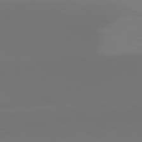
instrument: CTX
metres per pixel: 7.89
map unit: lApd
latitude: 81.7450
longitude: 129.2565
